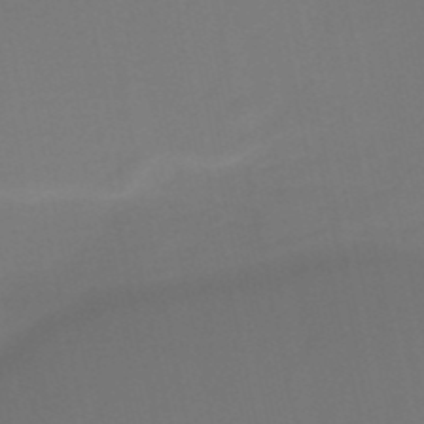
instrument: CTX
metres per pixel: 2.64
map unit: HNb
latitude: -51.9178
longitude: -46.7624
